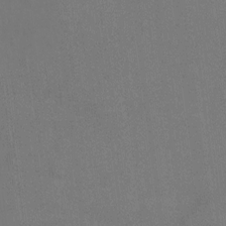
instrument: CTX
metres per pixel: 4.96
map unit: Hto
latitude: -0.4251
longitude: -33.5938
